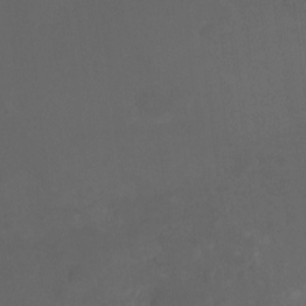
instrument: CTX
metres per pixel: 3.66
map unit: Nhu
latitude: -9.1053
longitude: -43.2915
